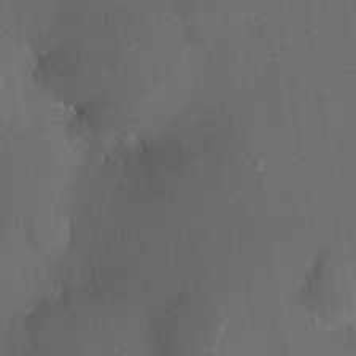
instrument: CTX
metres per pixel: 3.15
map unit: Nhe
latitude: -32.6330
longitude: -115.5182
